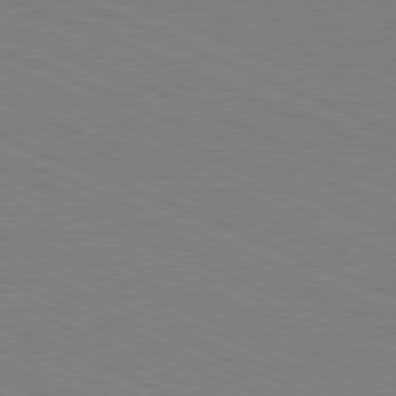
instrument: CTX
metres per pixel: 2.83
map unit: Hpe
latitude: -81.6722
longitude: 16.5196
